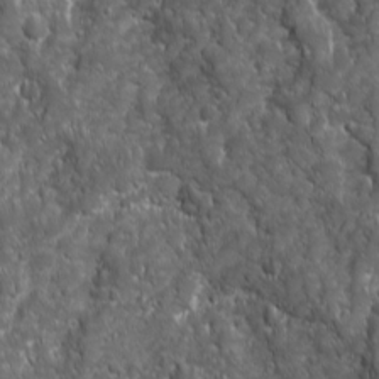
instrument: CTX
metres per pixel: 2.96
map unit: Ave
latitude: 16.1011
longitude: -132.8002
